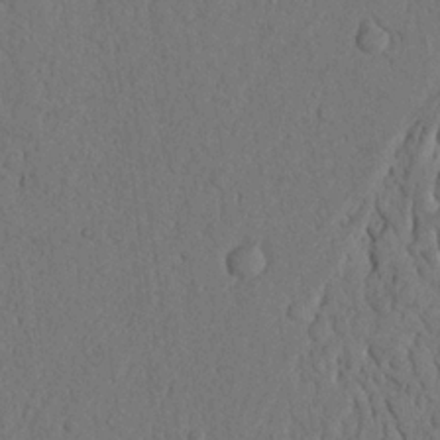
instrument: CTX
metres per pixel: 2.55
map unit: Nhu
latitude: 20.3468
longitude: -75.8394
